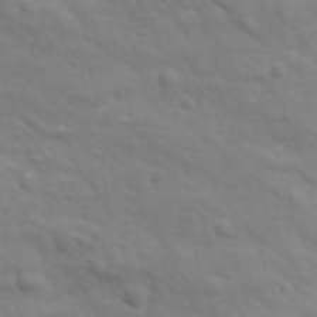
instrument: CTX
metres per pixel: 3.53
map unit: Ave
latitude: 18.4034
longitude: -133.9339
